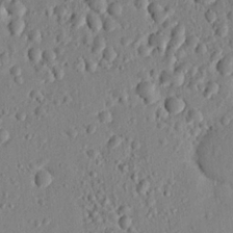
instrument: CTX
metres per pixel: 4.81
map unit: lHvf
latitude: 14.5735
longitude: 179.1998
